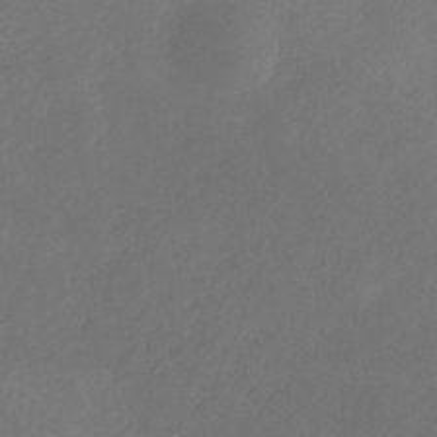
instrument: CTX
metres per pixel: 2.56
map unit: HNb
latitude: -30.9352
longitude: 62.8408
